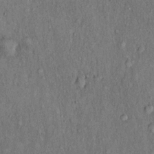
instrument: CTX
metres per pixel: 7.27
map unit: Hto
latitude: 15.5560
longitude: -61.1781
